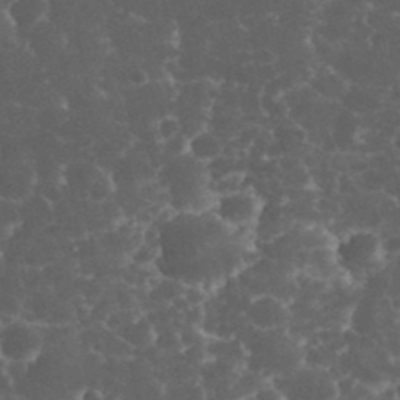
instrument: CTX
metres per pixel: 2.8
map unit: eHh
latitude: 33.4049
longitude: -63.9528
